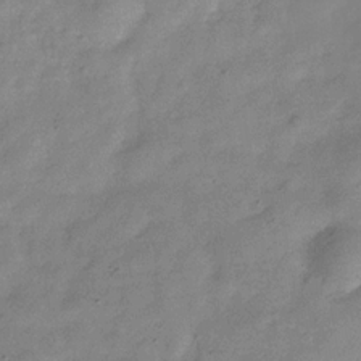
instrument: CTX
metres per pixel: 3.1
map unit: Hve
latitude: -32.2740
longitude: 92.5007
